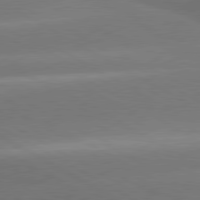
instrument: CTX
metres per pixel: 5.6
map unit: lApd
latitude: 80.7435
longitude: -146.6302
